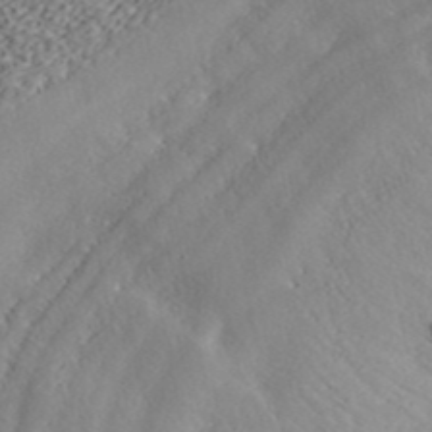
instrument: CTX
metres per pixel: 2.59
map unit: ANa
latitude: 42.4790
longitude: 55.0298
